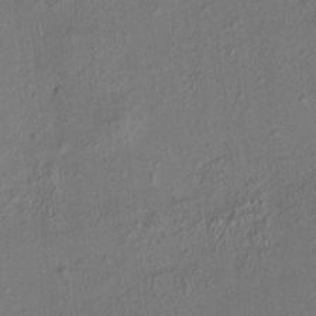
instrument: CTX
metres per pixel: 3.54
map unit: HNhu
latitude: 6.7435
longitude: 15.4266
